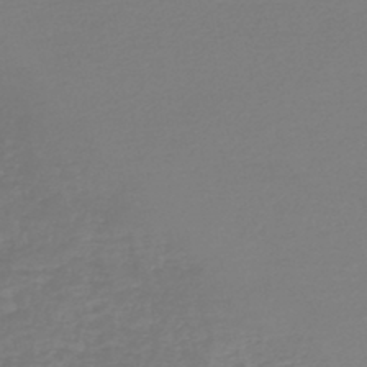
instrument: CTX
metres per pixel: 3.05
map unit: lHb
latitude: -45.3888
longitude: 62.6518
